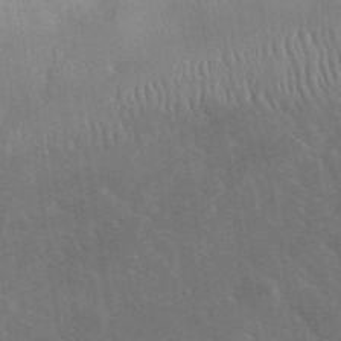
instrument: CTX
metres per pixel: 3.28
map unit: lHvf
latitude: 36.8002
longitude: -90.7813
